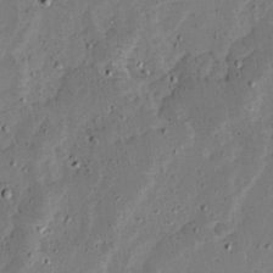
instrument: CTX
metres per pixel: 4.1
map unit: Ave
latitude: 13.9339
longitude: -138.6490
